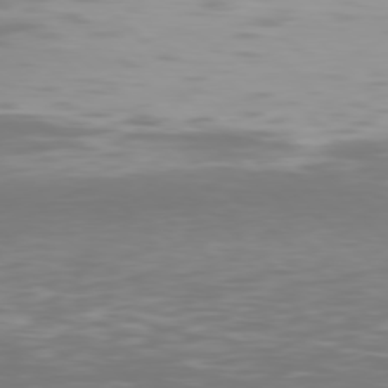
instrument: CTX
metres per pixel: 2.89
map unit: Hpe
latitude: 77.3481
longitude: -171.6694
